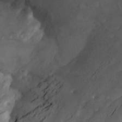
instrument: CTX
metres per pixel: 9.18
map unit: Aa
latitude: -3.5966
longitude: -73.6694
